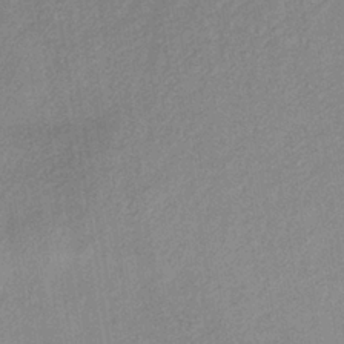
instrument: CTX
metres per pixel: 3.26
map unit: lHb
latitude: -37.1998
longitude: 71.4266
